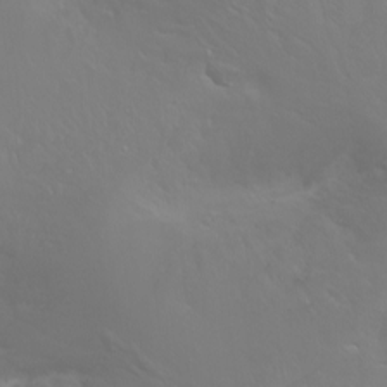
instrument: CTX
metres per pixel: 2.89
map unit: Ht
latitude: -2.7085
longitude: -60.8569
